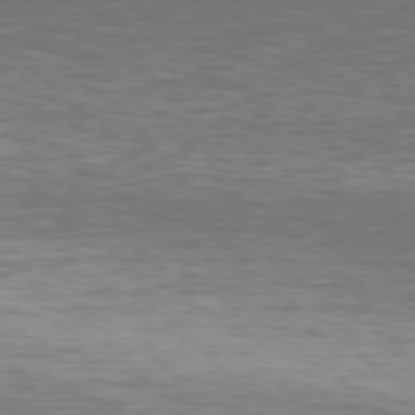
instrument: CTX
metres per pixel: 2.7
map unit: Hpe
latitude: 77.5182
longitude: -168.6680
